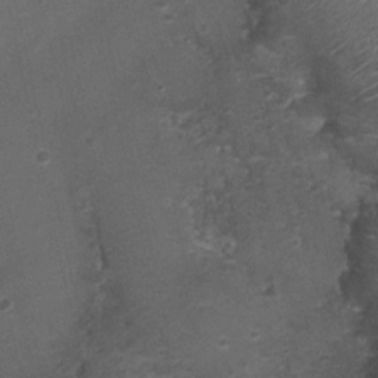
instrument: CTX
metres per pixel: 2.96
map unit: Nhu
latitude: 2.0255
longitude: -16.0255
